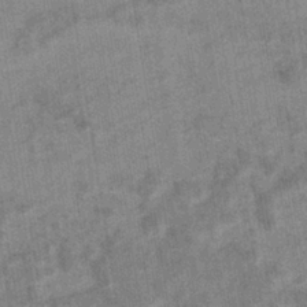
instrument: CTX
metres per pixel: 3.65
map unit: eHb
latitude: -35.4265
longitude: 76.7652
